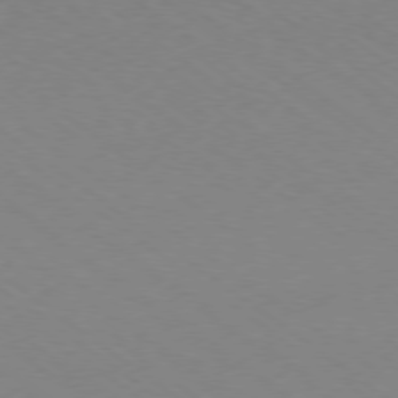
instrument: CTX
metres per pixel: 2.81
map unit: Hpe
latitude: -78.9541
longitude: 17.2754
